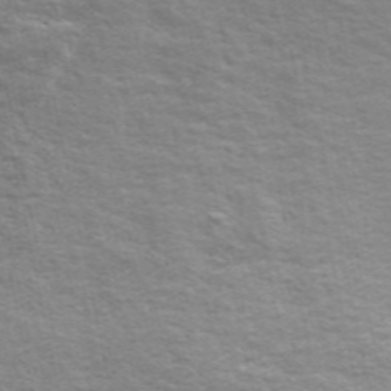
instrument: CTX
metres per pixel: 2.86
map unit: ANa
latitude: 49.0458
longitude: -75.2537
